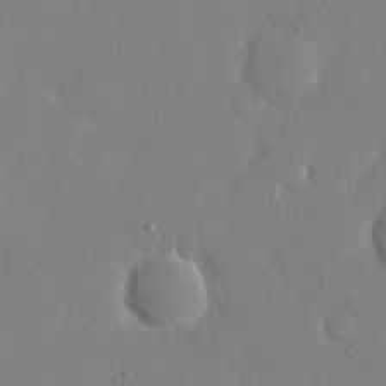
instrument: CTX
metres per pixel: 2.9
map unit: eHh
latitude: 15.1781
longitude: -70.6679
